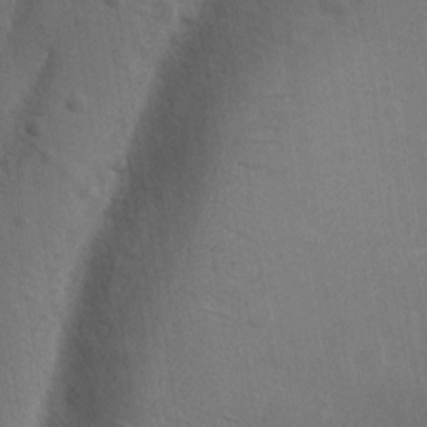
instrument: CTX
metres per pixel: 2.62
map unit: Ave
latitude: -8.8219
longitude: -121.2159
